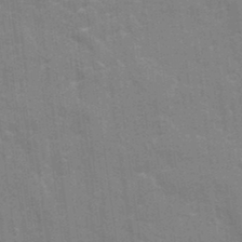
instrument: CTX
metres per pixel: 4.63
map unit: Ave
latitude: 22.1767
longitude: -133.6883
